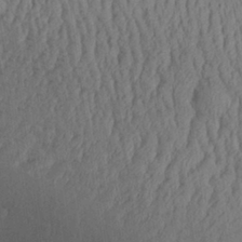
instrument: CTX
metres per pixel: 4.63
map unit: Aa
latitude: 27.9339
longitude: -138.1200
